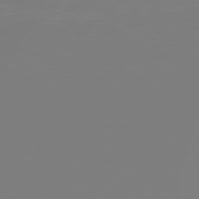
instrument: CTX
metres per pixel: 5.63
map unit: Hpe
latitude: 78.5735
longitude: -136.3656
